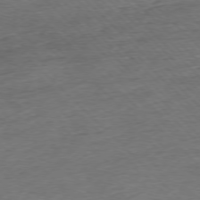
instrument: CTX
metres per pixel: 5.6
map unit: Ap
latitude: -76.8597
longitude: -97.4237
